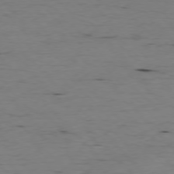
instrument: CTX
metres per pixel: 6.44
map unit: Ap
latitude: -76.8219
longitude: -90.1200
